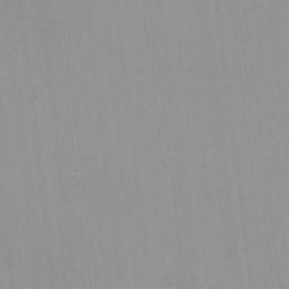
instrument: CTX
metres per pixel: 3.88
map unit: lHvf
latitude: -12.5952
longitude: -104.4034
